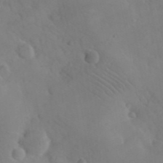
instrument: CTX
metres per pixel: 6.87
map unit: eHh
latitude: 25.7260
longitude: -66.8758
